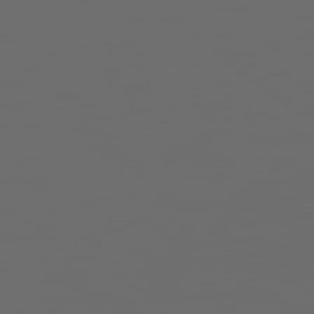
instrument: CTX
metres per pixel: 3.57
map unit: Hpe
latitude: 78.3468
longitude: 176.0094
